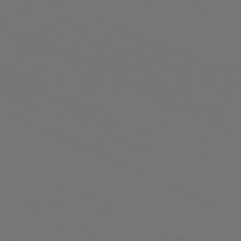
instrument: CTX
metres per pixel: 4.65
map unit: lApd
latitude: 81.2537
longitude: 147.8989
